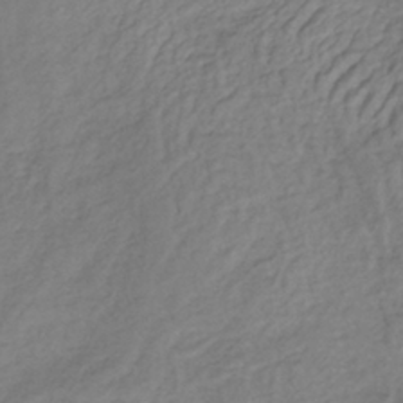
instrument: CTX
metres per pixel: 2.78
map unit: lHb
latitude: -35.4454
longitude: 67.8233
